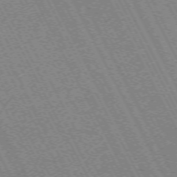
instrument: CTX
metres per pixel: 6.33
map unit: Hpe
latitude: -71.1998
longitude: 9.8422
